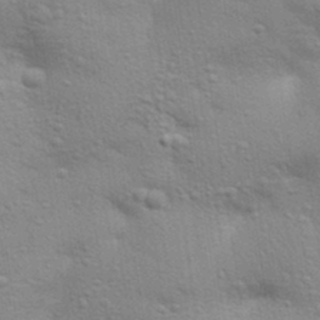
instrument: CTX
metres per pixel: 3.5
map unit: Aa
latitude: 32.3089
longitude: -146.2901
